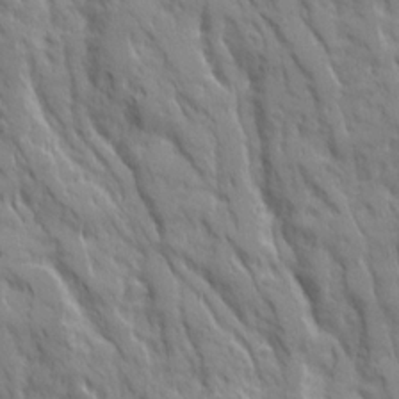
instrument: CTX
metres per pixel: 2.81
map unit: Ave
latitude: 19.5749
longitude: -133.9717
